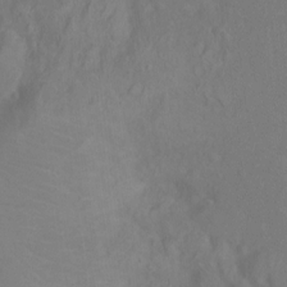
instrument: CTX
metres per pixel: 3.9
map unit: Ht
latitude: 0.7435
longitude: -33.7828
